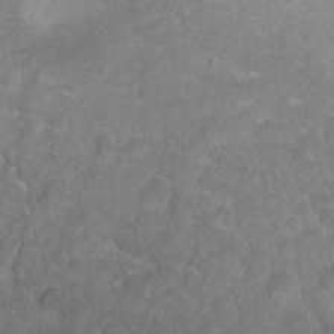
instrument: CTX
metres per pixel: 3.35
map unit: Ht
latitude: 1.6127
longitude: -32.5546
